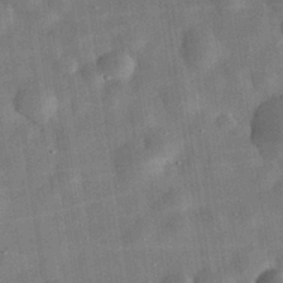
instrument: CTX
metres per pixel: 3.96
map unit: eHh
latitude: 32.5357
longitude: -75.2726
